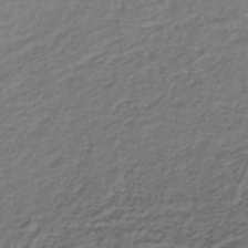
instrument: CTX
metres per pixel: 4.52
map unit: lHb
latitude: -37.5210
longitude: 59.4265
